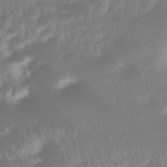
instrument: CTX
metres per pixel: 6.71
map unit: HNhu
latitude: -45.5966
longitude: 92.6329
